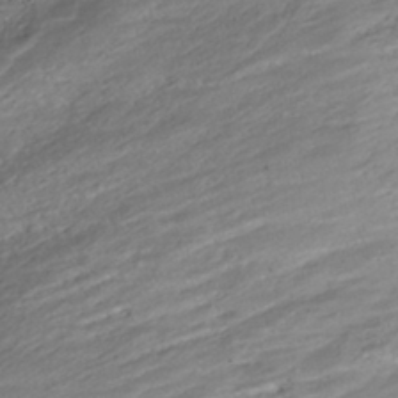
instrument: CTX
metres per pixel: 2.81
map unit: ANa
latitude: -41.9178
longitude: 109.1431
